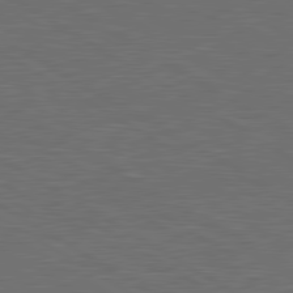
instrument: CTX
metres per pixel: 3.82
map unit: lApd
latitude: 80.4790
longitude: 118.1228
